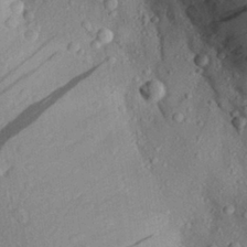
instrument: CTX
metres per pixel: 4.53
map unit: Aa
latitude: 27.6505
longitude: -133.3482
